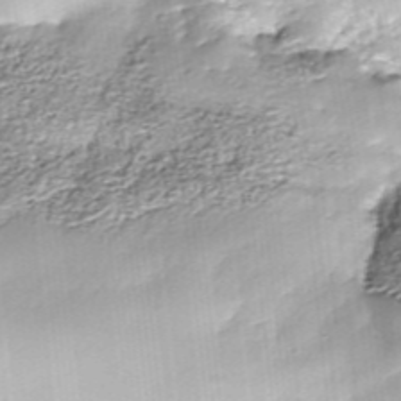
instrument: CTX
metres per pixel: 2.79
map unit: Nhe
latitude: -37.7477
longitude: -148.2334
